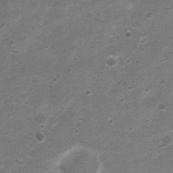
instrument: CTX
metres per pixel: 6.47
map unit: Nhu
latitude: 4.1389
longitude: -26.1578
